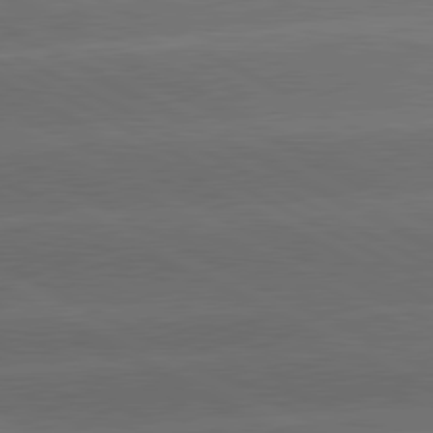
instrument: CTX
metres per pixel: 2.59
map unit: lApd
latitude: 81.0836
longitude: -146.9325
